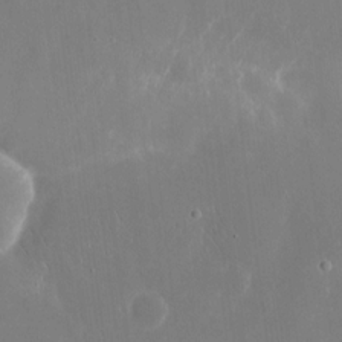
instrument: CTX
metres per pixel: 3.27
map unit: eHh
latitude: 9.4993
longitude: -70.8191
